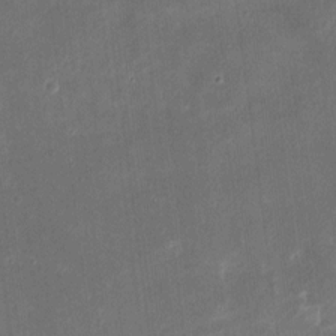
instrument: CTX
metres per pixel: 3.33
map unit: eHh
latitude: 8.2901
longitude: -73.8584
